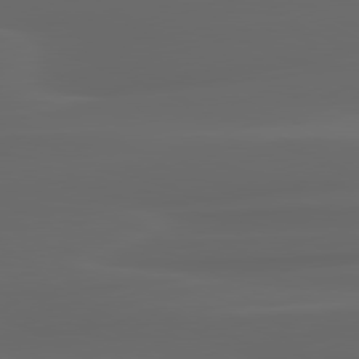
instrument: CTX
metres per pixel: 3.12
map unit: lApd
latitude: 80.2522
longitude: -117.5749
